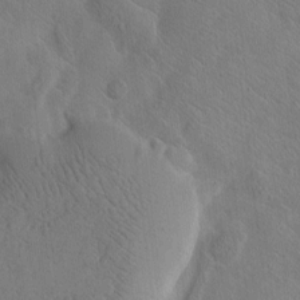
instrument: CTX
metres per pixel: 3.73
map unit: Htu
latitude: -2.8030
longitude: 168.0094
